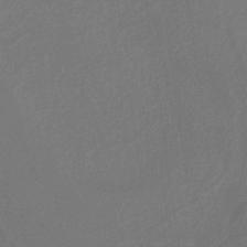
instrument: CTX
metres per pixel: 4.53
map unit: HNb
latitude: -36.7652
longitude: 58.0472
